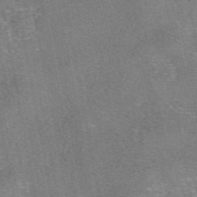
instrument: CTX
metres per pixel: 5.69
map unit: eAb
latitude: 47.2159
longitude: 103.7478
